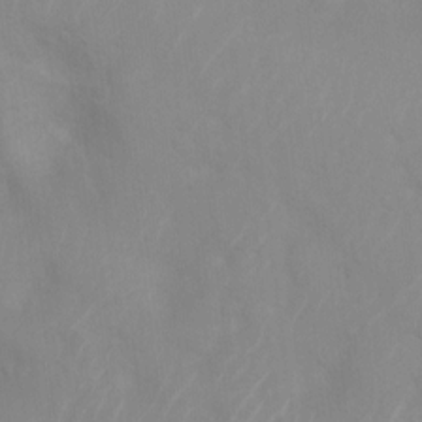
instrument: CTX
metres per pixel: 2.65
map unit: Ht
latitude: 3.6883
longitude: -28.0255
